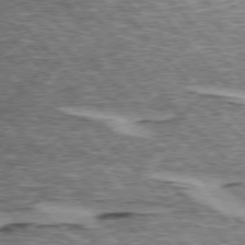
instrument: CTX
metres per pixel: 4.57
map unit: lApd
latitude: 75.2537
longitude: -78.0822
